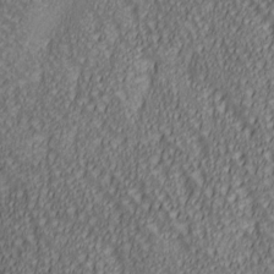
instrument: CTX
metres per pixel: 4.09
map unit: lAa
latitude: 6.0633
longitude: -116.9514
